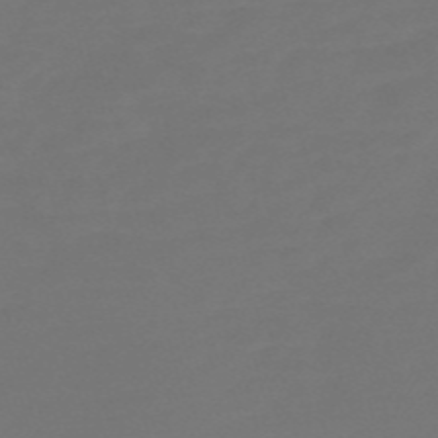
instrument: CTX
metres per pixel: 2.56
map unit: Nve
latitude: -58.1416
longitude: 56.6518
